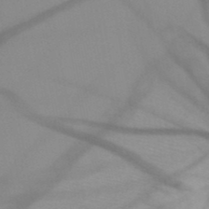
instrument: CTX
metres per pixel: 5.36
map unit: HNb
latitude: -48.7086
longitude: -40.7624
